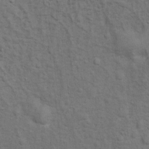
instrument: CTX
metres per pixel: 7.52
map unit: Ht
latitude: 10.9514
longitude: -39.4993
